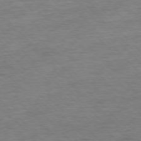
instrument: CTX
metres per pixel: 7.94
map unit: Ap
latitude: -77.1620
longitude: -94.8380
